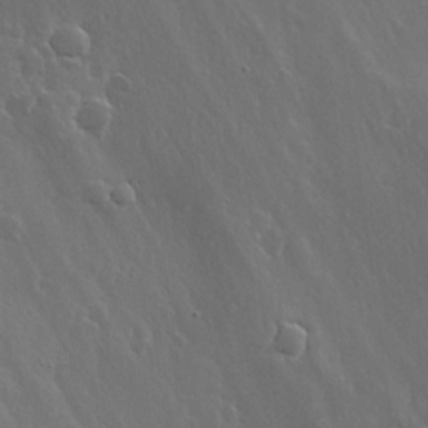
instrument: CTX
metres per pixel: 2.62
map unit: lHvf
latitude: 18.6679
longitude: -117.0081
